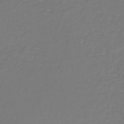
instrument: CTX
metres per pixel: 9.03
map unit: lHb
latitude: -42.5384
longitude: 62.3495
